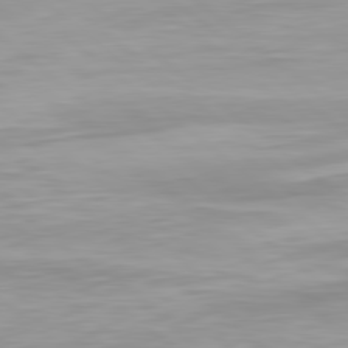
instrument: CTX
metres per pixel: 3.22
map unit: lApd
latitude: 79.2537
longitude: -176.5545
